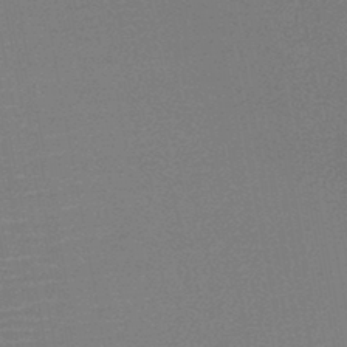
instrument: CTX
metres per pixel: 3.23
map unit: HNb
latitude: -45.2943
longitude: -40.0255
